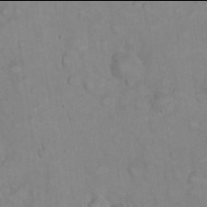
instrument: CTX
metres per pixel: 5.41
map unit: eHh
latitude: 21.9906
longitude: -61.9150
